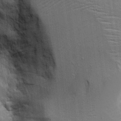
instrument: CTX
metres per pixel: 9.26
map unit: Aa
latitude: 19.1970
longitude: -125.2348
